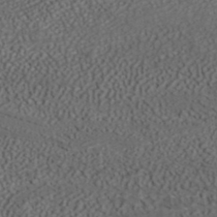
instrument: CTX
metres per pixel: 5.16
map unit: ANa
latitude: 37.1970
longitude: 20.1416
